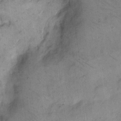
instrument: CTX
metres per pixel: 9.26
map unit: eHh
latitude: 15.0648
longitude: -66.0255
